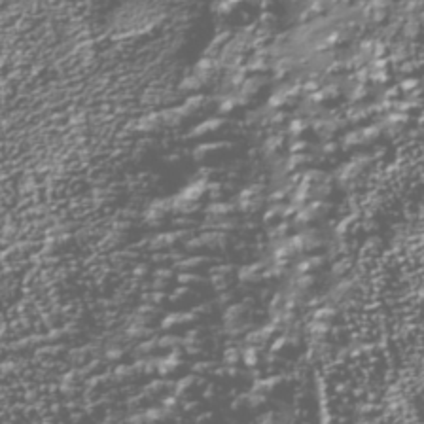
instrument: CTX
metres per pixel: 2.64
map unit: Nhu
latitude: -39.4832
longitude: -83.1592
